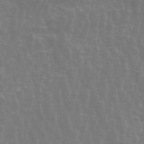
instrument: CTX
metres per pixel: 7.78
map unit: ANa
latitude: 45.4048
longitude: 30.8408
